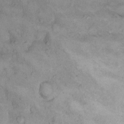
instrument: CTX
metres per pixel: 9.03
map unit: eHh
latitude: 13.5560
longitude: -63.1026
